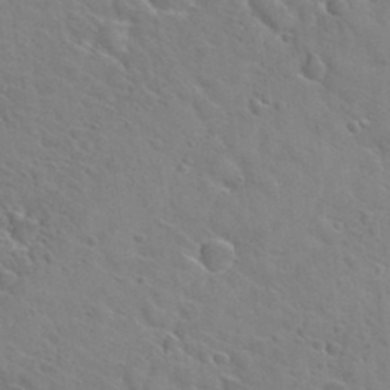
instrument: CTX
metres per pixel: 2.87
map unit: Hto
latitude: 31.2537
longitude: -47.1026
